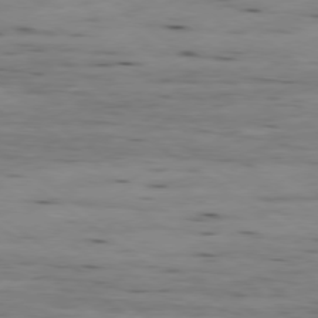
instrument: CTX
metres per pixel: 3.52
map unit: Ap
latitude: -79.3320
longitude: -102.0822
